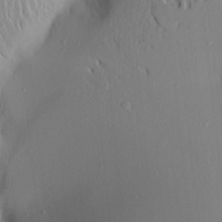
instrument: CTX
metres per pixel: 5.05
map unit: Aa
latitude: 21.6505
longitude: -146.4034
